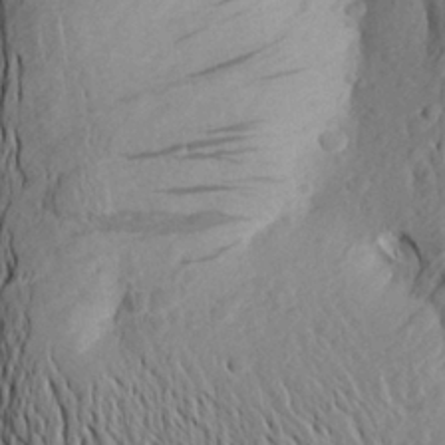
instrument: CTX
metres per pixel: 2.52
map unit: Aa
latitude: 26.9514
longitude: -145.0458
